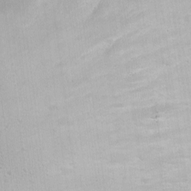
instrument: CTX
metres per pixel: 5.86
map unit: Ave
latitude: -10.6708
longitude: -120.4601
